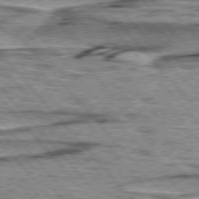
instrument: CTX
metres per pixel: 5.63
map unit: lApd
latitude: 76.8002
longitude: -71.3104
